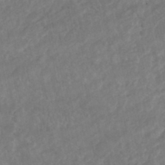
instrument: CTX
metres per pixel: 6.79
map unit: HNhu
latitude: -46.2550
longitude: 96.9731
